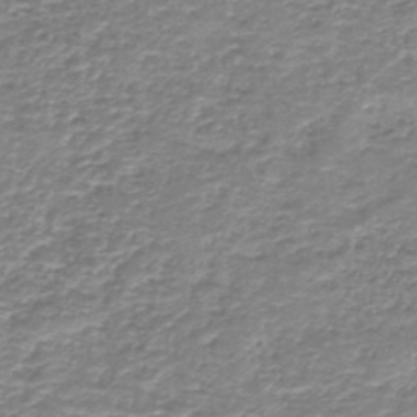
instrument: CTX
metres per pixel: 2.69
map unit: HNb
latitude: -44.1606
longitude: 50.4062
